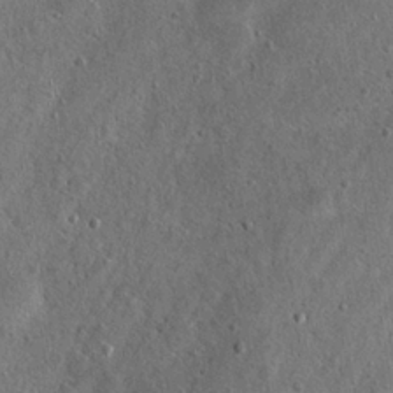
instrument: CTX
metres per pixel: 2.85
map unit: Hto
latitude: 15.1215
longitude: -35.3292
